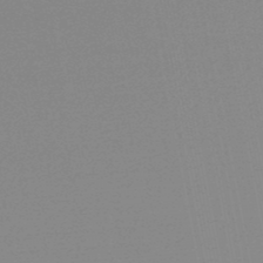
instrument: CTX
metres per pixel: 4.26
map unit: lHb
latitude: -48.8219
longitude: 72.2172
